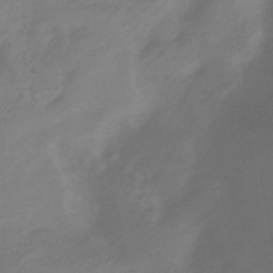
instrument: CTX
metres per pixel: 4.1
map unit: lHb
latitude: -43.8800
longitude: 75.4833
